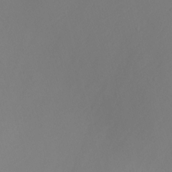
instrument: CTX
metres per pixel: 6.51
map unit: Nhu
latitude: -5.7099
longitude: -95.1214
